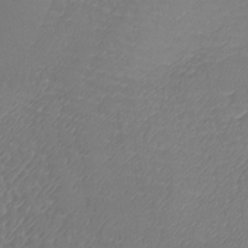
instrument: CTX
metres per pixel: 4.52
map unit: lHb
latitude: -42.2550
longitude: 72.1228
